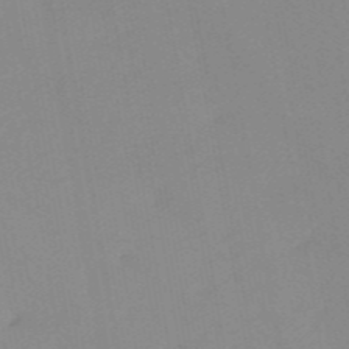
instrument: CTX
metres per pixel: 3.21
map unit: HNb
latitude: -53.6532
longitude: -48.6868
